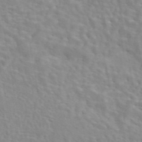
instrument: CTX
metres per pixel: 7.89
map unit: eAb
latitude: 44.2144
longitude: 112.9920
